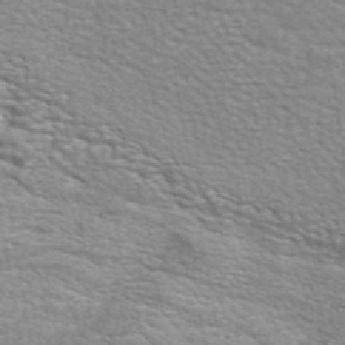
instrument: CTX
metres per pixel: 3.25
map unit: eAb
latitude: 43.0459
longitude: 106.2362
